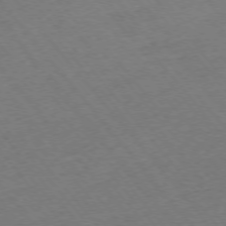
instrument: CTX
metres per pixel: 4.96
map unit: Ap
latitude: -75.7667
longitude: -94.8947
